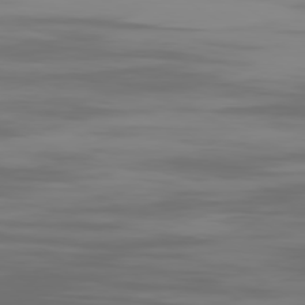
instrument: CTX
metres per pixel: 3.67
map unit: Ap
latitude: -79.8233
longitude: -94.4223
